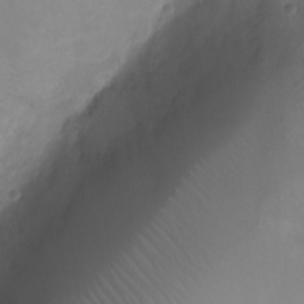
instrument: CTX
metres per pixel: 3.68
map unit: Nhu
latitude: 6.9703
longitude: -22.4412
